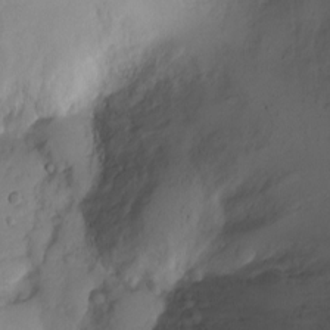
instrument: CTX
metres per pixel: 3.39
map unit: Ht
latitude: -3.2942
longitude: -28.8947
